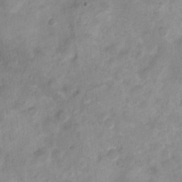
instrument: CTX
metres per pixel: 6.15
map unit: Nhu
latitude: 4.4790
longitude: -18.2522
